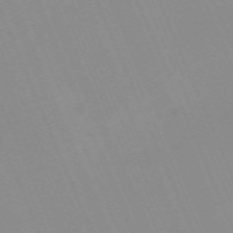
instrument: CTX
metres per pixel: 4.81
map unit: Nhu
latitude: -66.8975
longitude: 38.6141
